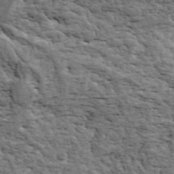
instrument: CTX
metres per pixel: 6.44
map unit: ANa
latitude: 43.1403
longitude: 47.0675
